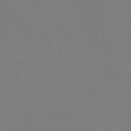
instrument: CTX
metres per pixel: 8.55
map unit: Nve
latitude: -59.0486
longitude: 60.7274
